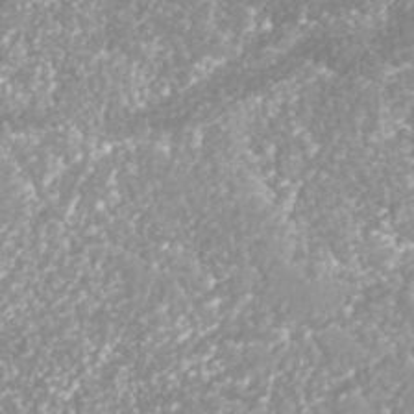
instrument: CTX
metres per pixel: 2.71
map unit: ANa
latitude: 40.9891
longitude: 26.1794
